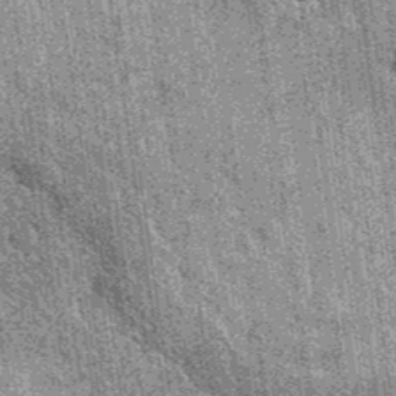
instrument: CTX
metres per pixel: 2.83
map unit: eAb
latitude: 37.6694
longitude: 107.7855
